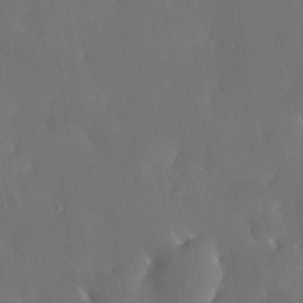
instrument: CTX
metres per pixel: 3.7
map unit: HNhu
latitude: 6.2522
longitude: 12.9164
